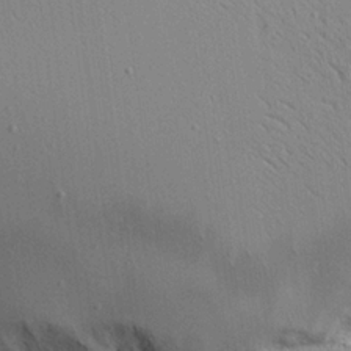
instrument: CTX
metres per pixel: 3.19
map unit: Aa
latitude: 21.8017
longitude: -139.8205
